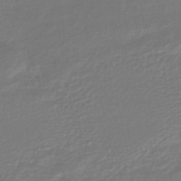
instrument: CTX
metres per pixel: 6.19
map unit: HNhu
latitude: -46.1794
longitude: 98.1417
